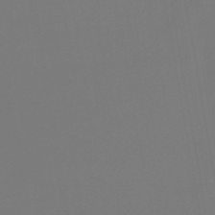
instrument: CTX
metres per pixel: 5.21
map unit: lHb
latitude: -47.1998
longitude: 71.0487
